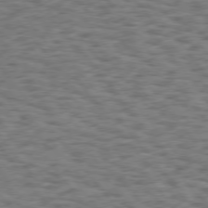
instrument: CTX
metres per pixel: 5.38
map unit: Hpe
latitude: 75.3293
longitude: -134.9702
